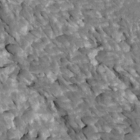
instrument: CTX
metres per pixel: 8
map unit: Htu
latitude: 1.4993
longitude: 142.4817
